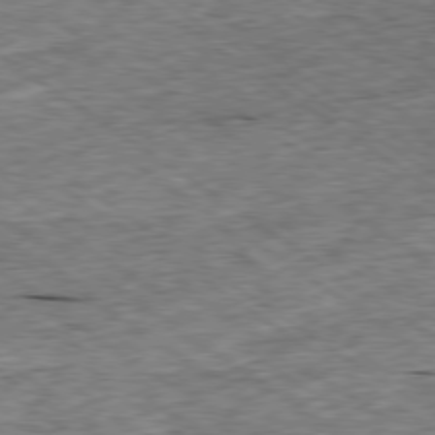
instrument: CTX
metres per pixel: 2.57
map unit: Ap
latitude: -79.4076
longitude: -87.3104
